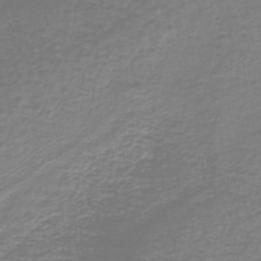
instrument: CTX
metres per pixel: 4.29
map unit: HNb
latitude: -46.7841
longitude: 52.2172
